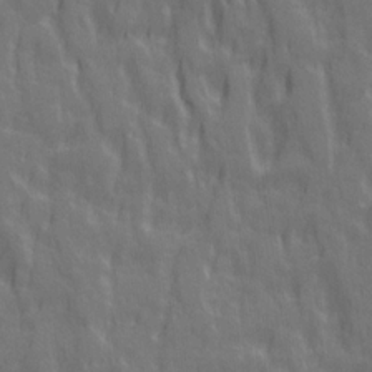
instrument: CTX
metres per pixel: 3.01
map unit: Ave
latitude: 20.4223
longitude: -134.0255
